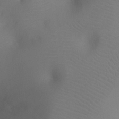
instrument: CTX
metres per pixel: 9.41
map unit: Ht
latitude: -8.2172
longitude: -23.9150
